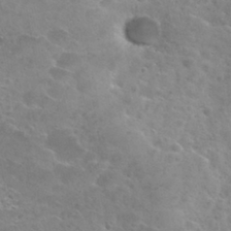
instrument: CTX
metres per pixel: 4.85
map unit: Nhu
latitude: 28.8947
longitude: -48.5924
